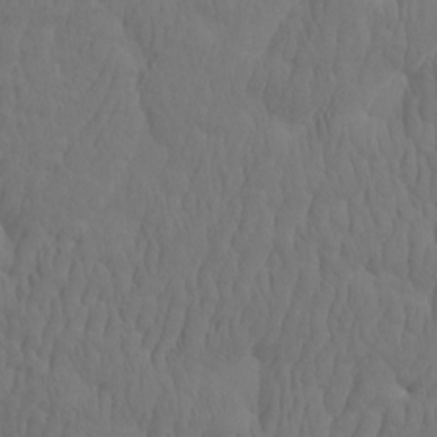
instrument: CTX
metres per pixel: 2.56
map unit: eHh
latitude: -2.0472
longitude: 15.1431
